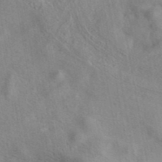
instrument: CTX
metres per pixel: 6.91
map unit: eAb
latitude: 41.0647
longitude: 104.0850
